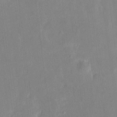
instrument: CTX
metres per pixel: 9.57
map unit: HNhu
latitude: 7.6127
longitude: 2.8596
